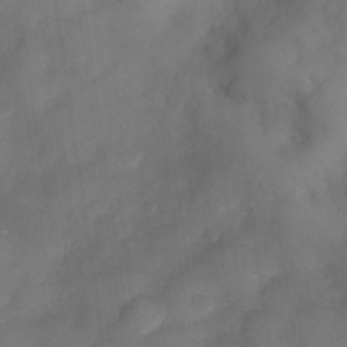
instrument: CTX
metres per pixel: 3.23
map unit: Nve
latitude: -26.5006
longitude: -148.0444
